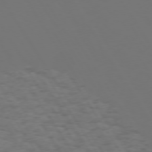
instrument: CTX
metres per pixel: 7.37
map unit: Hpe
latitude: 73.2915
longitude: -128.4223
